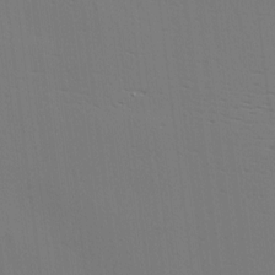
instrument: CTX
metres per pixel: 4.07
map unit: Hve
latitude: 3.1781
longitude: -125.6316
